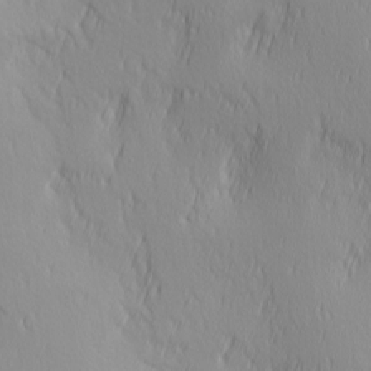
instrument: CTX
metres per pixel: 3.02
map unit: Ave
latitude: 2.9513
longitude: -113.2537
